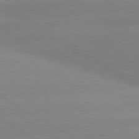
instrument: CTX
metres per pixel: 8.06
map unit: lApd
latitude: 80.4601
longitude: -152.3279
